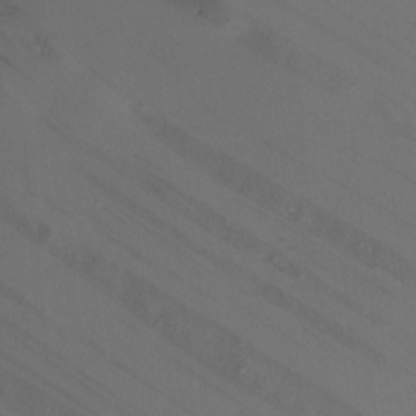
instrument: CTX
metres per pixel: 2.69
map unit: Ht
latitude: -4.0472
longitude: -19.8583
